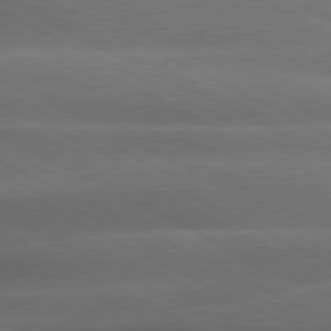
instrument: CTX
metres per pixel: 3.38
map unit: lApd
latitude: 80.4223
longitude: -136.1389
